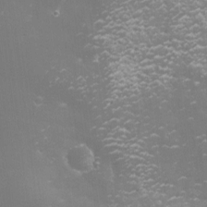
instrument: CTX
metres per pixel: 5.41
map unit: eHh
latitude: -4.3495
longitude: 19.4076
